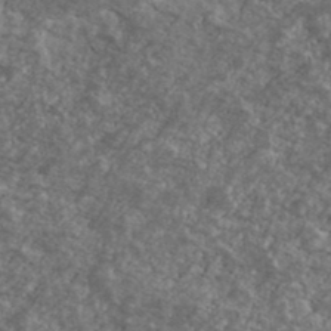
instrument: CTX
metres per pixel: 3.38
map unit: Ave
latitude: 40.2144
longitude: -110.5357
